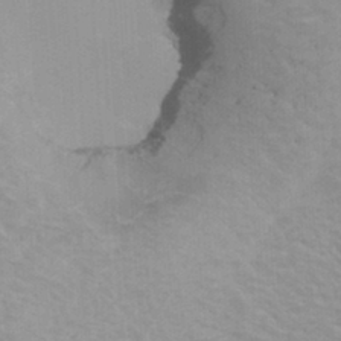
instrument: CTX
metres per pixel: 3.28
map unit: HNhu
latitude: 6.6113
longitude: -1.6882
